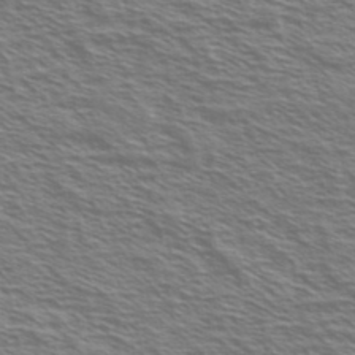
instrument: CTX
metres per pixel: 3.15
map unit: Ave
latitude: 37.4049
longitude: -109.5560
